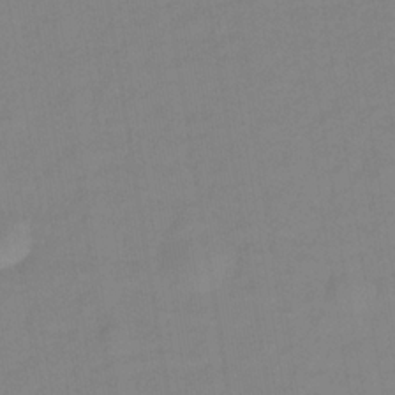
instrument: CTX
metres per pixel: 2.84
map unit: lHb
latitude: -32.9164
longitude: 67.1053
